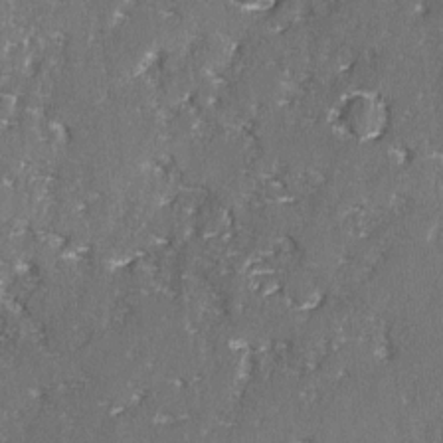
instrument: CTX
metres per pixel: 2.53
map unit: lAvf
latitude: -3.0108
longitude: -107.8961
